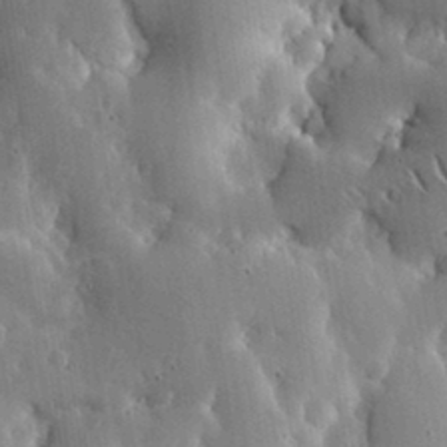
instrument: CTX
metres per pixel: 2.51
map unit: lHvf
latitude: 17.4426
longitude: -114.1766
